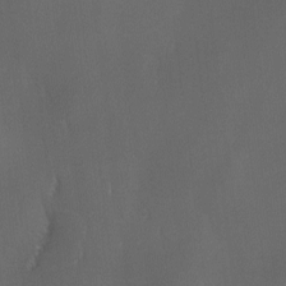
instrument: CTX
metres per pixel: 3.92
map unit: Ave
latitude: -7.0675
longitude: -122.1200
